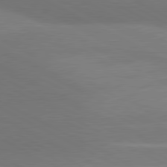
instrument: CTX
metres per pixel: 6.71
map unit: lApd
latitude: 80.8002
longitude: 126.8219
